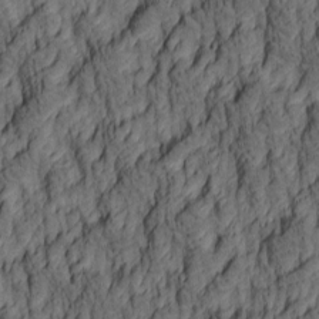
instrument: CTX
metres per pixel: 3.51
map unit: lAa
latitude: 4.5735
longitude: -115.1592
